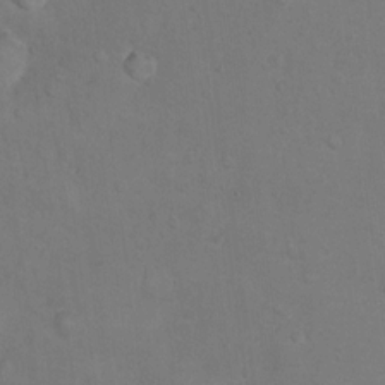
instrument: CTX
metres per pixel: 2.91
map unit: Hto
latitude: 11.0459
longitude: -35.9150
